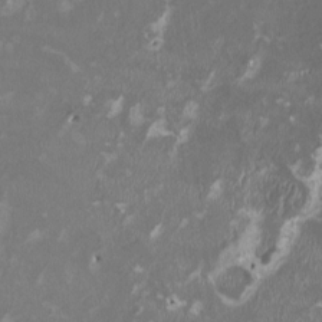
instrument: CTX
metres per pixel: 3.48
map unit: HNhu
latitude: 1.7449
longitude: -3.4048
